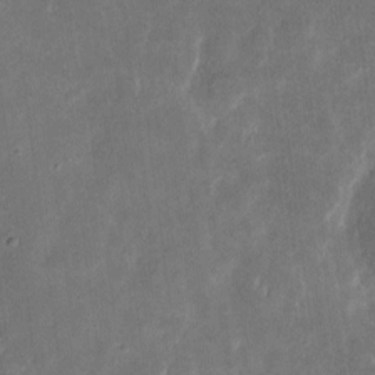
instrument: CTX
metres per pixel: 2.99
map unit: eHh
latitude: 8.5168
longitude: -71.9906
